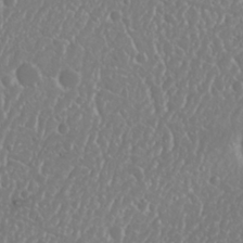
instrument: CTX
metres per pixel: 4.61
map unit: Nhu
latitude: 25.1214
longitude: -58.7624
